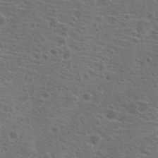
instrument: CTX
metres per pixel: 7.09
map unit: Hto
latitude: 19.1025
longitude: -42.4034
